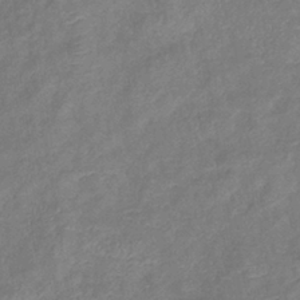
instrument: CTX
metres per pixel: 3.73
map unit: eHb
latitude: -38.2173
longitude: 75.9745
